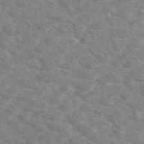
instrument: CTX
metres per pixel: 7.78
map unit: eAb
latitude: 49.9717
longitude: 117.5210
